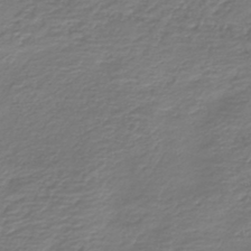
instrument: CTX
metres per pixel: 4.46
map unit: HNb
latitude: -42.9163
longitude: 50.0850
